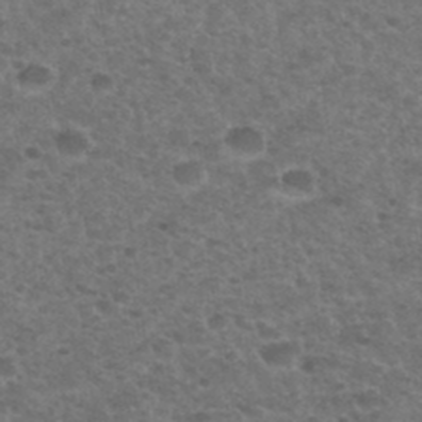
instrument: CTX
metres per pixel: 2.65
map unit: Hto
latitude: 34.0633
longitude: -50.4034
